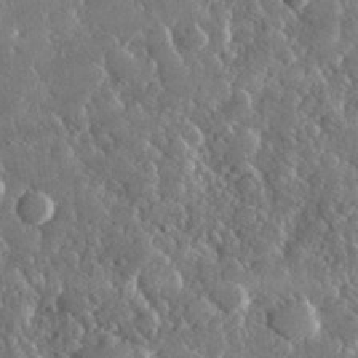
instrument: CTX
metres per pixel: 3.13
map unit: lHvf
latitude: 30.9514
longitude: -93.8772
